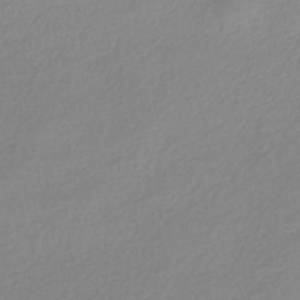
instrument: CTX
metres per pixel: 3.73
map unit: HNhu
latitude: -40.8219
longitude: 94.4818
